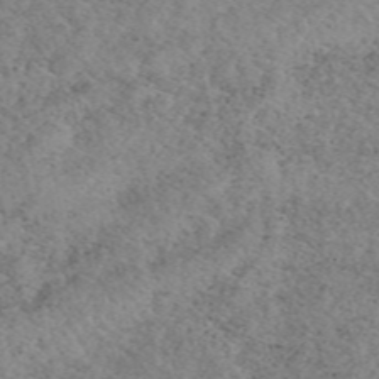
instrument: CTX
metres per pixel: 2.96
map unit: eAb
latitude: 50.0633
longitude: 108.4440
